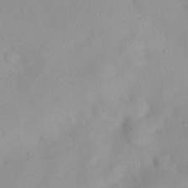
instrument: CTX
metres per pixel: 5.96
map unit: eHh
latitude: 23.9339
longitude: -64.4412
